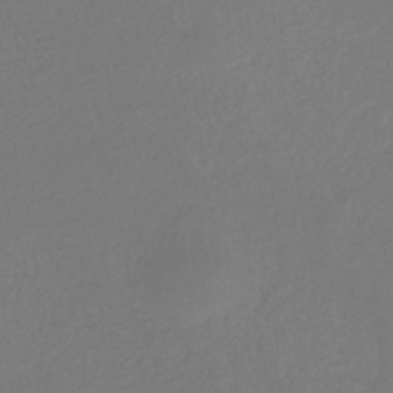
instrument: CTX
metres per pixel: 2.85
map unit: eHb
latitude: -35.0486
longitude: 78.7463
